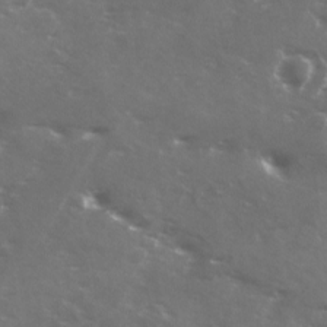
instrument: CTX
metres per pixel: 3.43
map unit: Ave
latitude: 0.0822
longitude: -112.7057
